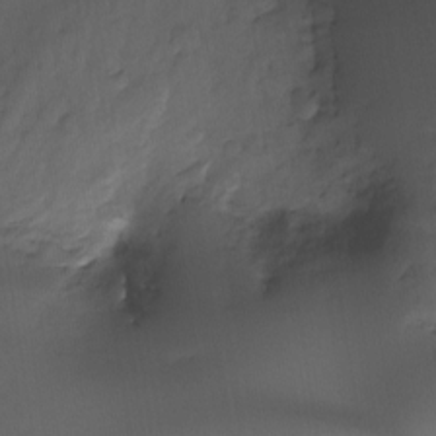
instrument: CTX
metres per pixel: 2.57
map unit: Ht
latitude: -15.9745
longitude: -49.6316
